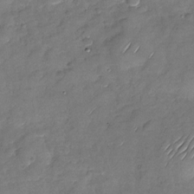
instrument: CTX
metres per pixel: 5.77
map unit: Nhu
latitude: -27.9367
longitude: -62.2145
